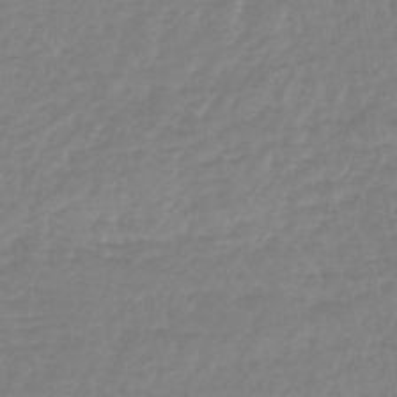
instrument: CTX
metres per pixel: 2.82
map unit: lHb
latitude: -45.2187
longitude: 66.0472
